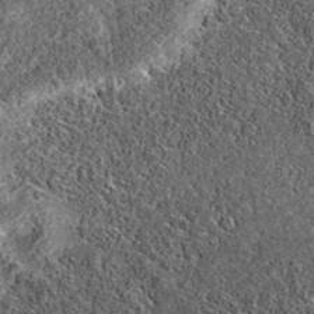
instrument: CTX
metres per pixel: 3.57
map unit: eAb
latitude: 36.0255
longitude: 108.3117
